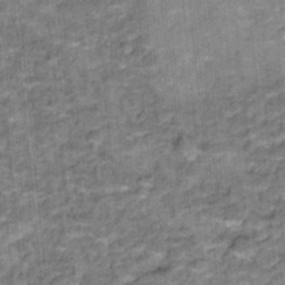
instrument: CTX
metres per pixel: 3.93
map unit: Hto
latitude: 15.8395
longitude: -36.2334
